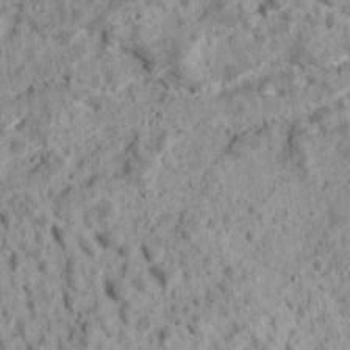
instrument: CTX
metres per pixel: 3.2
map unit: Ave
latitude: 18.1577
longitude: -134.4979
